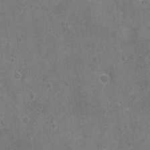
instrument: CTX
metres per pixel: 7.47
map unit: Nhu
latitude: -16.9353
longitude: -56.3089
